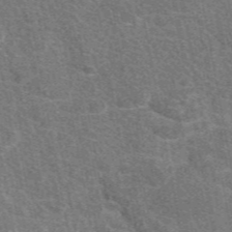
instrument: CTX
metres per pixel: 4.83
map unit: eAb
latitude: 47.6883
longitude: 115.0297
